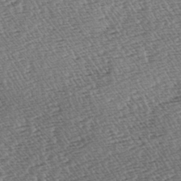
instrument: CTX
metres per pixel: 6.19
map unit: lAa
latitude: -3.4832
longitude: -122.5924
